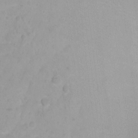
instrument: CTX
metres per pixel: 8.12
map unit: Ht
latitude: 2.9324
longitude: -34.0633
